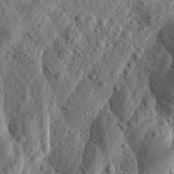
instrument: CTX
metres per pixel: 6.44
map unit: Aa
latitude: 24.5356
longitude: -144.0633
